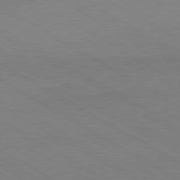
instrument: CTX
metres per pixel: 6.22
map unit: Hpe
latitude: -80.5763
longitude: 16.6708
